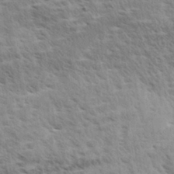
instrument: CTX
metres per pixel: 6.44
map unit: Aa
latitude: 33.1025
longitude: -140.5923
